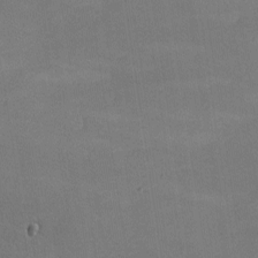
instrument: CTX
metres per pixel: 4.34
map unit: lHvf
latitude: -9.9367
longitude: -101.9150
